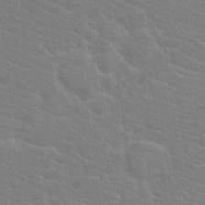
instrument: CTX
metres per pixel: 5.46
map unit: Hto
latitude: 20.0255
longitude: -40.0255
